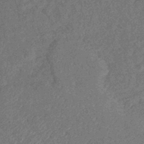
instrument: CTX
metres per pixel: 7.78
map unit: eHb
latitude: -39.5210
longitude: 77.5399
